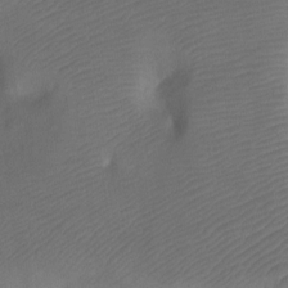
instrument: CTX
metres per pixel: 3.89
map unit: Ht
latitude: -7.8800
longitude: -34.7435
